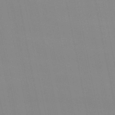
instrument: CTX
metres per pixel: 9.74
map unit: eHb
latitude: -50.2173
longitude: 68.1038
